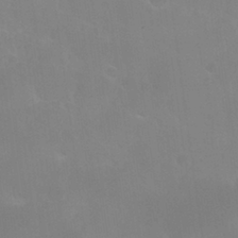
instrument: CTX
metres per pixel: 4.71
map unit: Nhu
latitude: 27.2726
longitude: -54.4034
